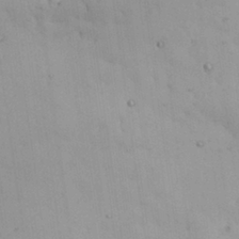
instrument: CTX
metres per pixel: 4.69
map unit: Nhu
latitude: 27.6316
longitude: -71.3481
